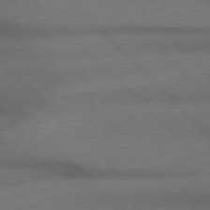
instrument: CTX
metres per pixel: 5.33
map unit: Hpe
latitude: 77.2915
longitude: -156.1955
